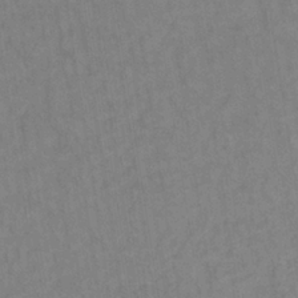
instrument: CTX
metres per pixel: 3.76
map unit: lHb
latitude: -35.3132
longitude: 64.1039
